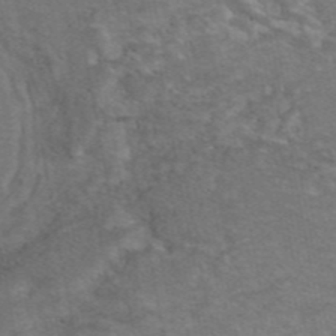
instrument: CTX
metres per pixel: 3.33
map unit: eAb
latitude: 47.3293
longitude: 105.5399
